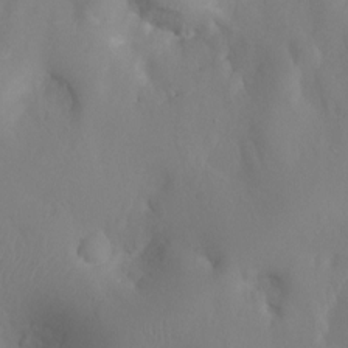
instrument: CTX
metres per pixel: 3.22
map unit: Ht
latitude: -2.4628
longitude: -24.5923
